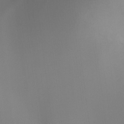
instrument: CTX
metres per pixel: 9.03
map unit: Ht
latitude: -16.4062
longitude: -45.6883
